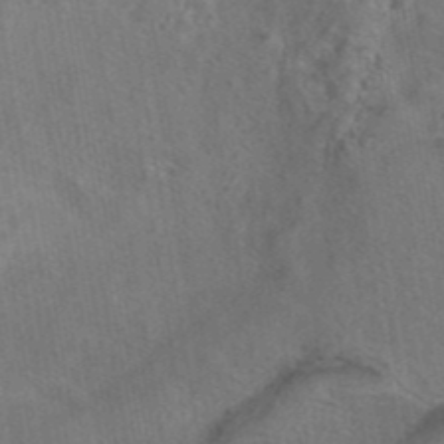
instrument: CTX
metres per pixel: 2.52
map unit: eAb
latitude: 43.0081
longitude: 104.4629
